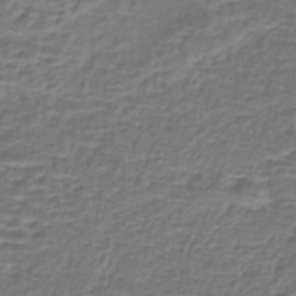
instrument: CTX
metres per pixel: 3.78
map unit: lHb
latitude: -39.6155
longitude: 58.7085
